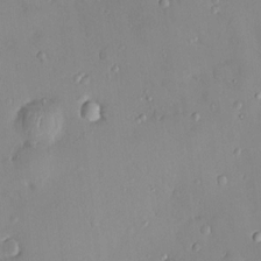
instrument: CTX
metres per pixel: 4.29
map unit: HNhu
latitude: 5.7261
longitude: 1.4266
